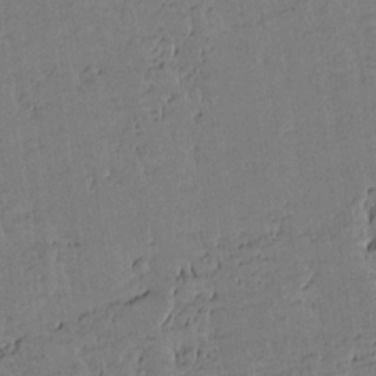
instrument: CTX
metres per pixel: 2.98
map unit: lAvf
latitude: 14.1389
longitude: -127.5182
